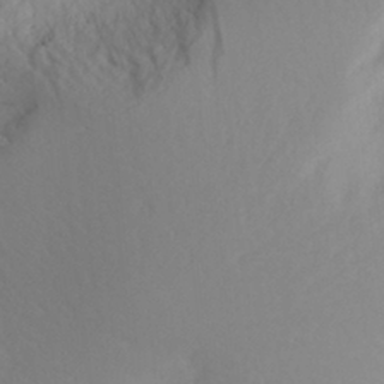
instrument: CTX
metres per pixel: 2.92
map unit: Aa
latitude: 26.5924
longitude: -147.8017
